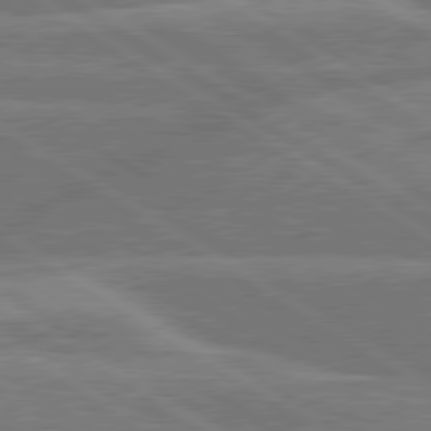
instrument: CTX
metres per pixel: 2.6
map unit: lApd
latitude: 79.9528
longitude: -132.6491
